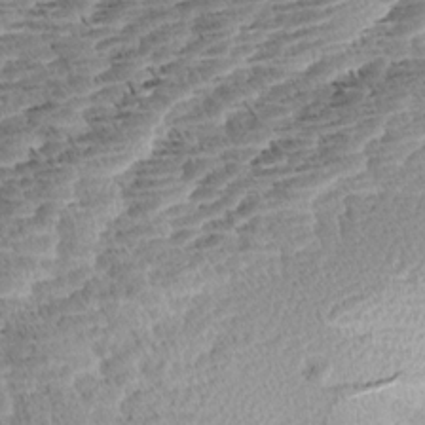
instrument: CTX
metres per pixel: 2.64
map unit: Aa
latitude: 8.1956
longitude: -137.6883
